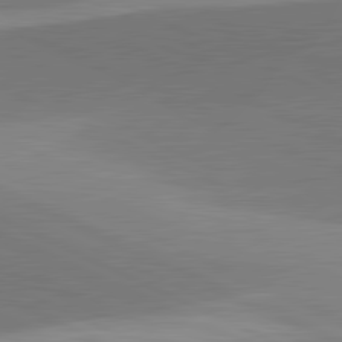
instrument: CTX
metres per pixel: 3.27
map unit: lApd
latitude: 81.7827
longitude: 132.1039
